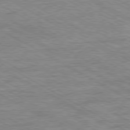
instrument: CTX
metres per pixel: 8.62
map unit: Ap
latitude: -80.6141
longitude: -77.5560
